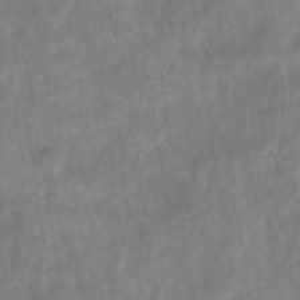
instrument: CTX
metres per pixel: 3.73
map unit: HNhu
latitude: -28.0283
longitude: 72.7463
